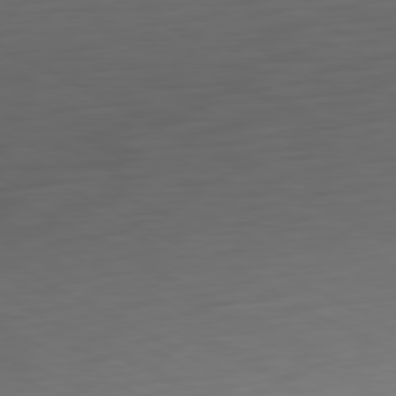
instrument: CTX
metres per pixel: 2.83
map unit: Hpe
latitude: -81.0676
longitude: 18.1984
